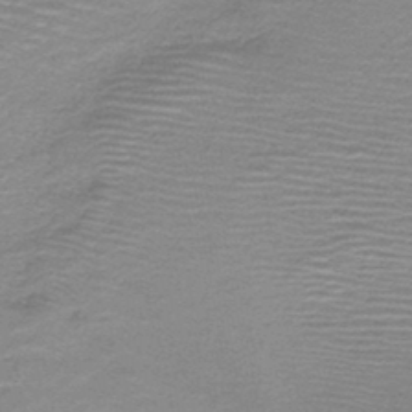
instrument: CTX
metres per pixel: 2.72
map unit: HNb
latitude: -44.1228
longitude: 52.8597
